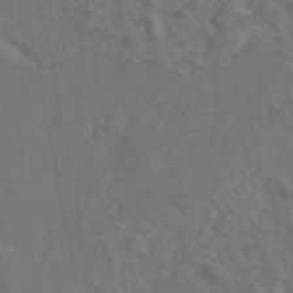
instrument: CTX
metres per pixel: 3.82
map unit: eAb
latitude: 46.4790
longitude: 109.7855
